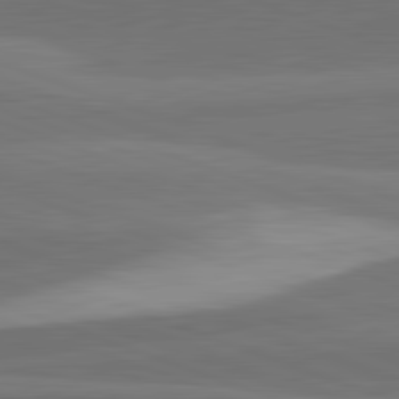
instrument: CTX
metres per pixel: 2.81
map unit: lApd
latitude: 82.4978
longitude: 136.7652
